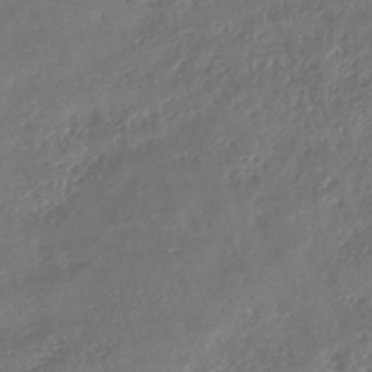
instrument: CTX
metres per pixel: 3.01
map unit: lHb
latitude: -42.7652
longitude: 70.5385
